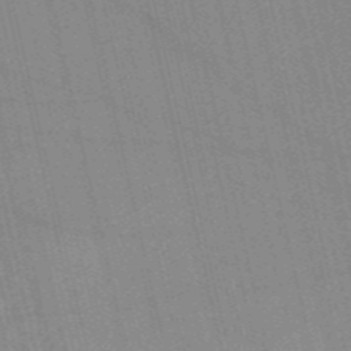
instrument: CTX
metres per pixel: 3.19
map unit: HNb
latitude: -53.9178
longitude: -40.7246
